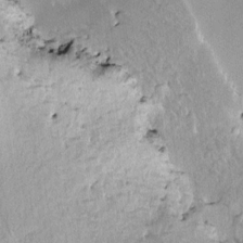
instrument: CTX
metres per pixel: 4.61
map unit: HNhu
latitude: 5.6883
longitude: 3.5021
